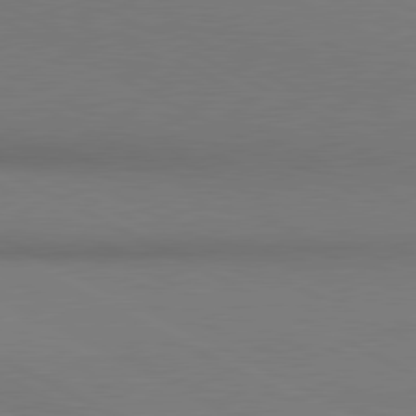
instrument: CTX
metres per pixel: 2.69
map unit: lApd
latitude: 80.7057
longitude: 145.3132
